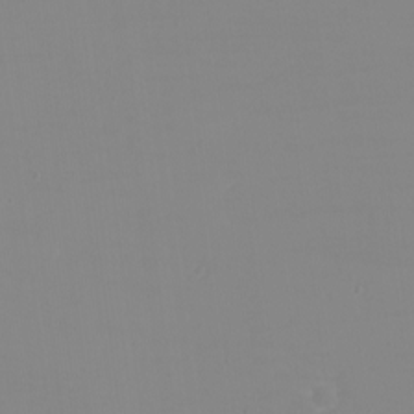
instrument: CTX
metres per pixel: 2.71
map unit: eHh
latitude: -5.8800
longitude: -82.8380
